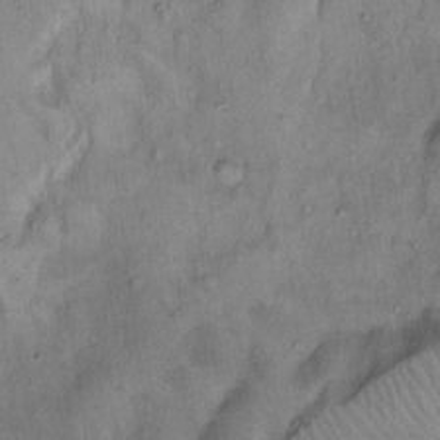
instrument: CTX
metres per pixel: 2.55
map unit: Hto
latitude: 14.8380
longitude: -59.0459
